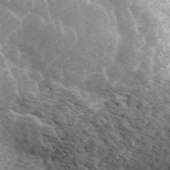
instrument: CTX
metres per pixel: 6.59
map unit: ANa
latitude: 44.6680
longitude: 39.7099
